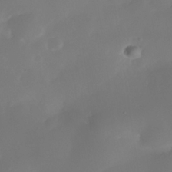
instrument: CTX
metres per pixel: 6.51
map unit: Nhe
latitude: -34.5952
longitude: -145.1781
